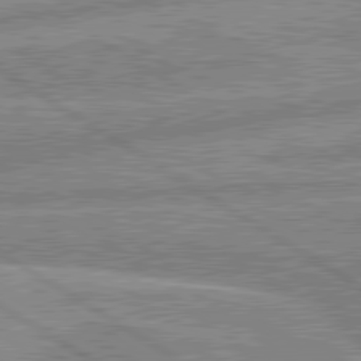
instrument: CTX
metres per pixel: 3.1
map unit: lApd
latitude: 80.3656
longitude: -169.7639
